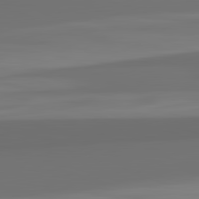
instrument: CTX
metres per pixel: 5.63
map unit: lApd
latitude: 82.7624
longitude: 165.4077
